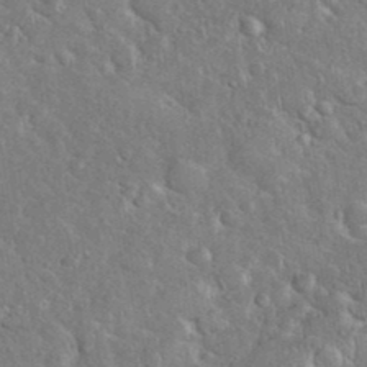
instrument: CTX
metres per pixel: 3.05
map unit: eHh
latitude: 37.2348
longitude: -61.5938
